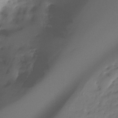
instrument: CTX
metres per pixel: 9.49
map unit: Ht
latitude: -14.8408
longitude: -51.3670
